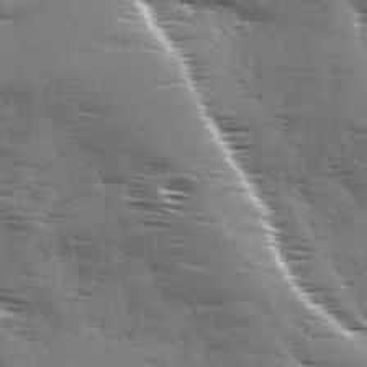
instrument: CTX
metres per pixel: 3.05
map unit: Ave
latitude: 1.5938
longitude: -111.2159
